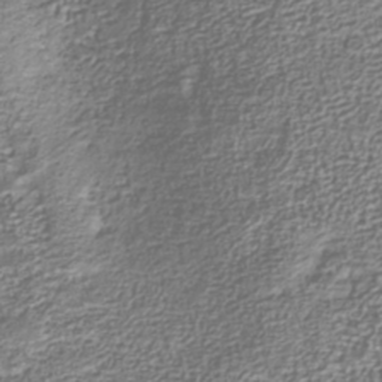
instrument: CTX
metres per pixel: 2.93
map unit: Nhu
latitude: -38.5763
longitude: -81.8772
